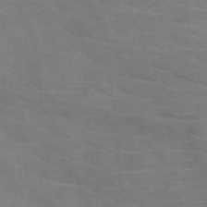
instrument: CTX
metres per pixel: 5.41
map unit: HNb
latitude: -47.0864
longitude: -45.9150
